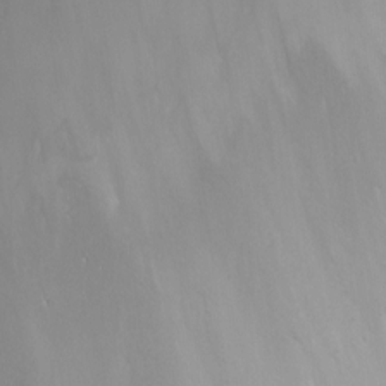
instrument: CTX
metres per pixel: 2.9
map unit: Nhu
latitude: -12.3684
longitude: -67.7638
